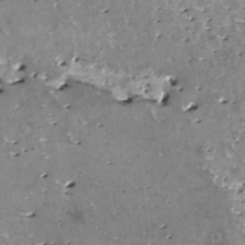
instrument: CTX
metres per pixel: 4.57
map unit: HNhu
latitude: 1.8394
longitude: 6.2739
